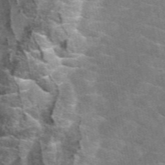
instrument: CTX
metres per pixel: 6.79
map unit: eAb
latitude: 49.3860
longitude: 115.5966
